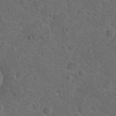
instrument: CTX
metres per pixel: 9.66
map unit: Hto
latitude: 19.3481
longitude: -39.4048
